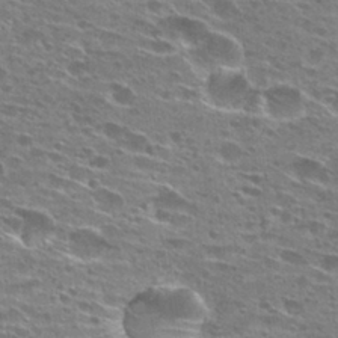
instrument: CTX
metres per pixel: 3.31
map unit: Hto
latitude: 27.9339
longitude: -46.0444
